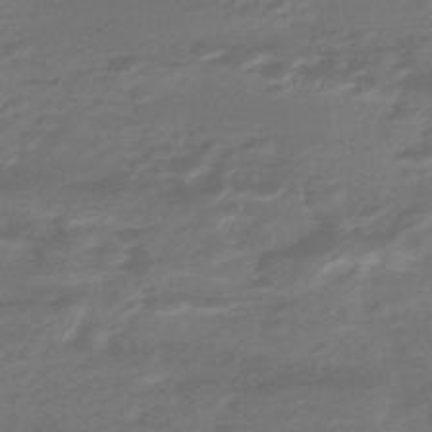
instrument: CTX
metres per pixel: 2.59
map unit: HNhu
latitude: -46.7841
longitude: 90.0472
